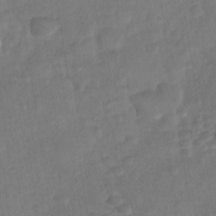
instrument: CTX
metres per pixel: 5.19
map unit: Nhu
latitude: -30.3873
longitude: -62.4412
